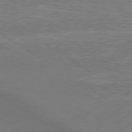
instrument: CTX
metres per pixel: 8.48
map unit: lApd
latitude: 79.2348
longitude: -131.4049
